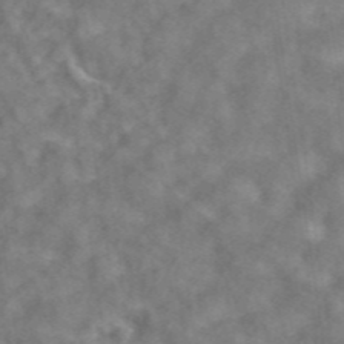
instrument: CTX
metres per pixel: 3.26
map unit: ANa
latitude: 43.4049
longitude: 25.9556
